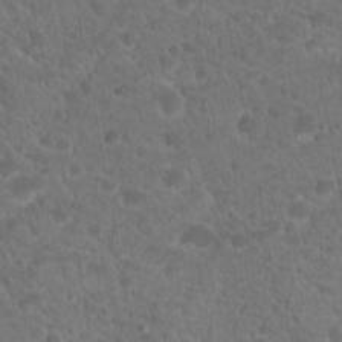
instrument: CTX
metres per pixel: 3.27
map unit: Hto
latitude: 19.1214
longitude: -34.4034
